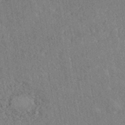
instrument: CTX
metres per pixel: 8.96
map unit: eHh
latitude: -41.0864
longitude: 120.5762
